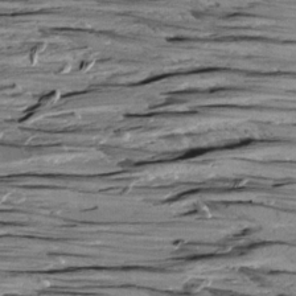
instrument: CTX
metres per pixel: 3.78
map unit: Aa
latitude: 8.8758
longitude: -140.5356
